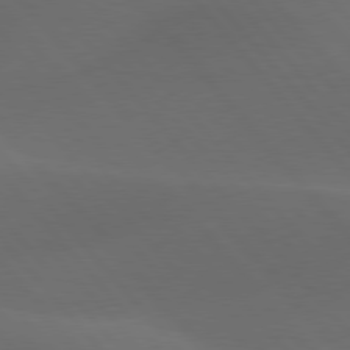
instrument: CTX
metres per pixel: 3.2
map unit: lApd
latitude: 78.0633
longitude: -53.6127
